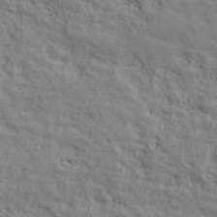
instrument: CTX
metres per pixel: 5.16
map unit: lHvf
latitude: 40.6679
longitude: -90.5546
